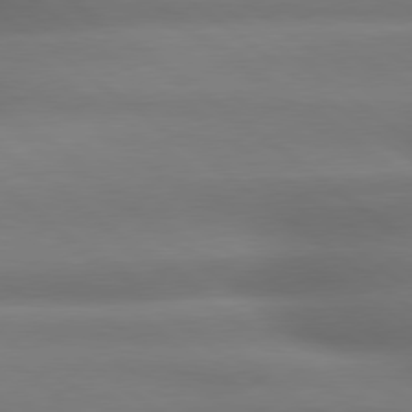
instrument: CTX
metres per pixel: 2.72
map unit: Hpe
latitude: 79.1403
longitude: -133.4993
